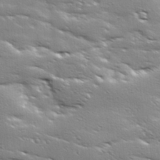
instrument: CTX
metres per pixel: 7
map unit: Ave
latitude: 18.6112
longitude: -137.0648
